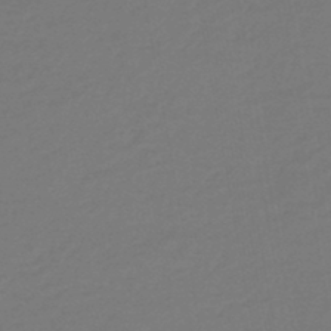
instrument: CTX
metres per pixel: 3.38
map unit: eHb
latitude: -46.7085
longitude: 88.2550
